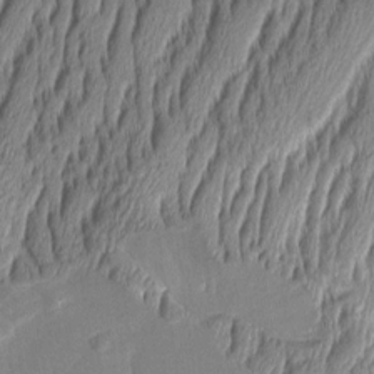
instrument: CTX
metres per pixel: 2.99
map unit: Aa
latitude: 8.0444
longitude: -129.4426
